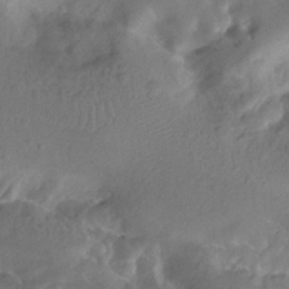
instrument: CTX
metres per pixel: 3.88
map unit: Htu
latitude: -12.2740
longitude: -73.8962
